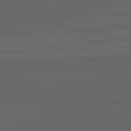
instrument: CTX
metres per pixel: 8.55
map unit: lApd
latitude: 82.2522
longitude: -168.2712
